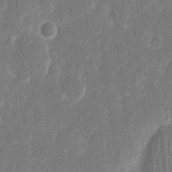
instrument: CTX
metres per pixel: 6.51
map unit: eHh
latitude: 12.7813
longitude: -72.7247
